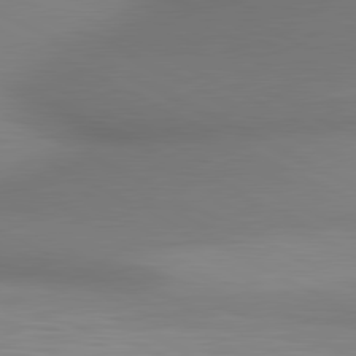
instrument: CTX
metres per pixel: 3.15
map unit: lApd
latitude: 80.6679
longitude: 132.2551
